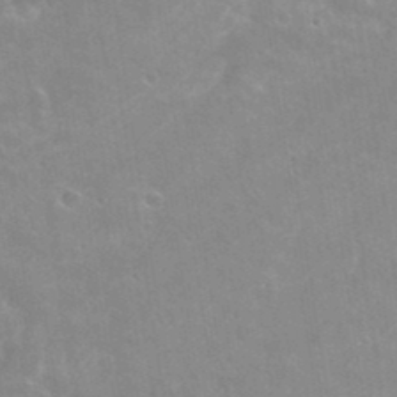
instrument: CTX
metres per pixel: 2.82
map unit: Hto
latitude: 35.9717
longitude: -44.0822
